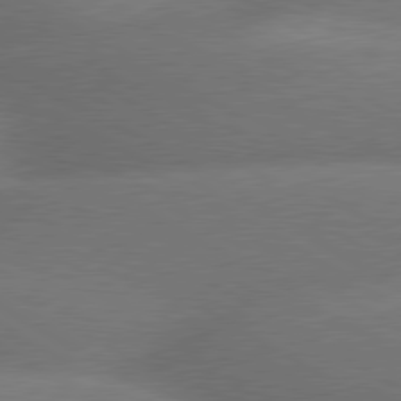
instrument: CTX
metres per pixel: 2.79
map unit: lApd
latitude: 79.8584
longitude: -155.9717
